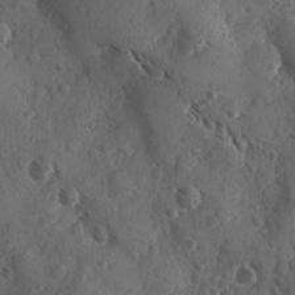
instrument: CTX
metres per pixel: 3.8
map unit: Ave
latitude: -10.1606
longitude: -118.9891
